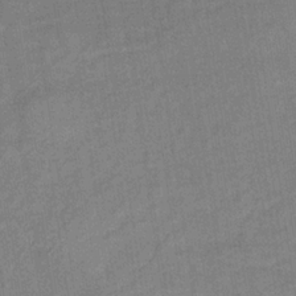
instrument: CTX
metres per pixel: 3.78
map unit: lHb
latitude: -33.8423
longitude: 65.4644
